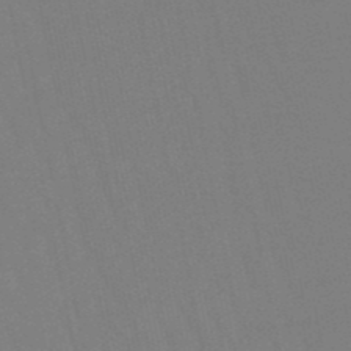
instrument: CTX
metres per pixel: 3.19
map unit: lHb
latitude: -49.8612
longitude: 71.3132
